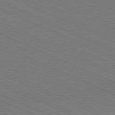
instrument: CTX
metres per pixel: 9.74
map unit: Ap
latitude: -81.0109
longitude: -75.2159
